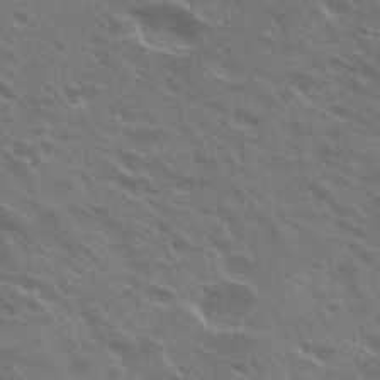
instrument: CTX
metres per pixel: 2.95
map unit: Hto
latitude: 27.4615
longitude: -41.6693
